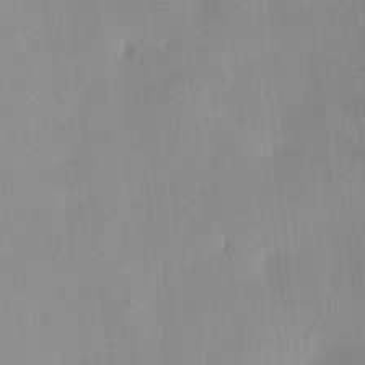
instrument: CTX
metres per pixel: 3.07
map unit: HNhu
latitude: 14.6113
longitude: 12.8975
